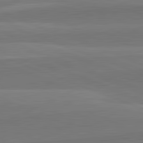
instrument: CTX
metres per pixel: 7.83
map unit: lApd
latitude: 82.4034
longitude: 137.5399
